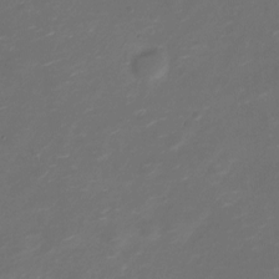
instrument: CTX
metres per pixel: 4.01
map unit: Nve
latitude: -20.4629
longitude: 105.1431
